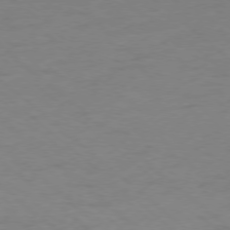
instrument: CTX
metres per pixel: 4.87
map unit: Ap
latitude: -78.0283
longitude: -78.3845
